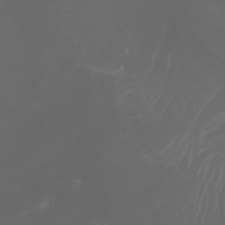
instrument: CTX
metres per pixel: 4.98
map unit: Nhu
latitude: -7.1998
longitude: -84.6113
